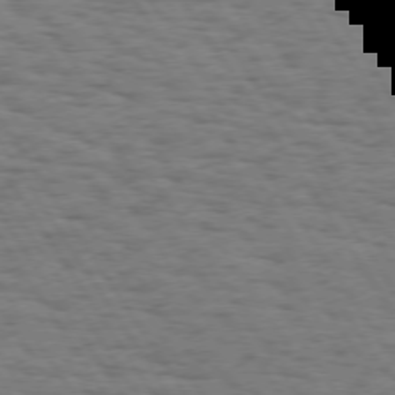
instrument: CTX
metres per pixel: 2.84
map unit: Hpe
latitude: 73.9717
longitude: -132.0444
